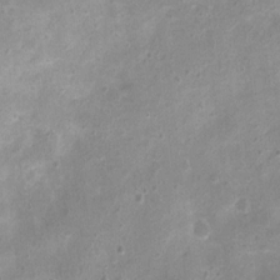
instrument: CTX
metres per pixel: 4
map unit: Nhu
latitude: 1.4048
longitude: -15.4994
